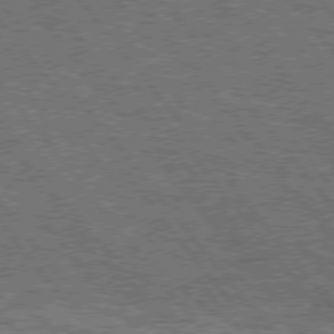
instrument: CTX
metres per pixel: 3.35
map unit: Hpe
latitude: 75.0836
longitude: -150.1011
